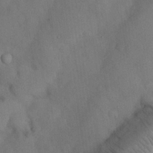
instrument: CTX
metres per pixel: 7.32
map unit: Nhu
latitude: 26.7813
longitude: -70.8191
